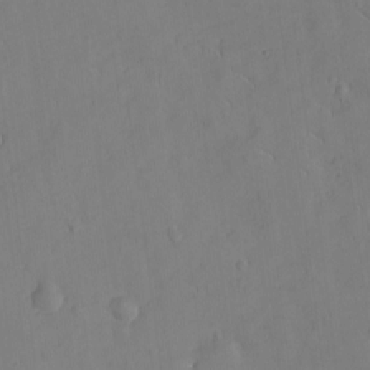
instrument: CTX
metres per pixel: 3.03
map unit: eHh
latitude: -8.8030
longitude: -66.2900
